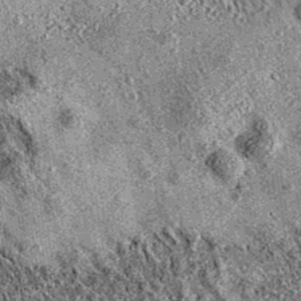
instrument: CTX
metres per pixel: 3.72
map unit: eAb
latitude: 36.0255
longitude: 111.4832
